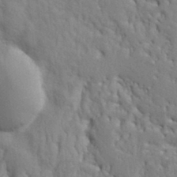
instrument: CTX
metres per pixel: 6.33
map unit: Ht
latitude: 8.7057
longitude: -76.8380
